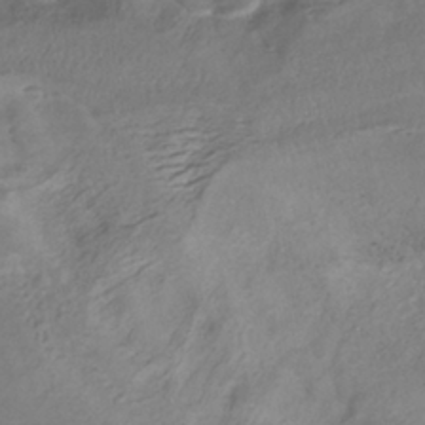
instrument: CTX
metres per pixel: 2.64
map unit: HNhu
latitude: -40.4251
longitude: 108.7274
